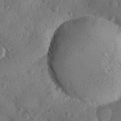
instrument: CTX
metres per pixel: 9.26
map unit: Ave
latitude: -10.1228
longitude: -118.5734
